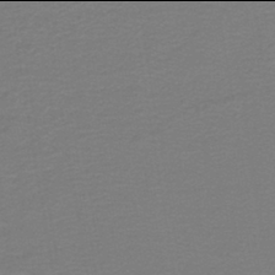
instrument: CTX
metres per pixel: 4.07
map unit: lHb
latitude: -42.0094
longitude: 52.7274
